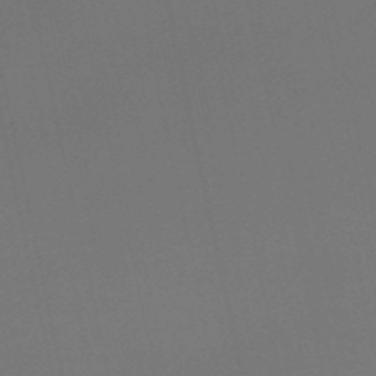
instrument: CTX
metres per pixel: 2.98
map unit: eHb
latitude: -51.2376
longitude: 70.3495
